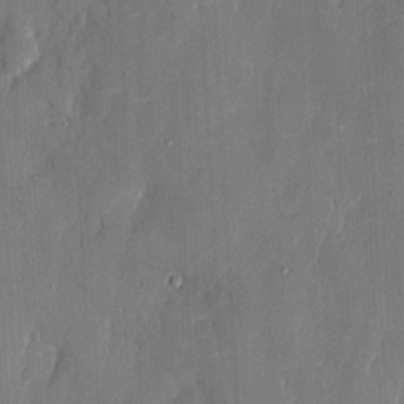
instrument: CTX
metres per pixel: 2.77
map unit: eHh
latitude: 6.3467
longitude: -68.8191
